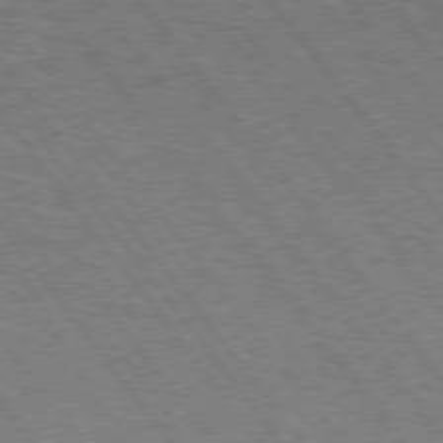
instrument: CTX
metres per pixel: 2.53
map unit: Hpe
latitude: 75.0647
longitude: -149.7261
